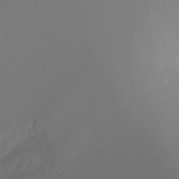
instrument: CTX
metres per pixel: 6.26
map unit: Ht
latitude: -12.3117
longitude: -47.6883
